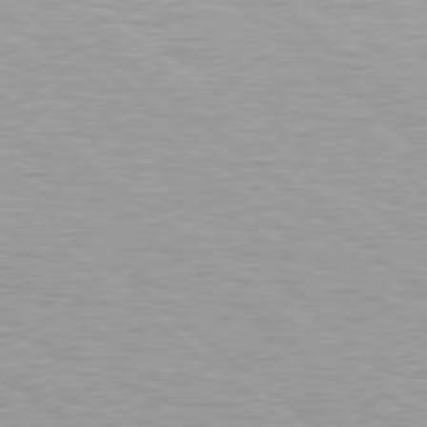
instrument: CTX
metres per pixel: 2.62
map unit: Hpe
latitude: 78.7058
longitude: -140.5734
